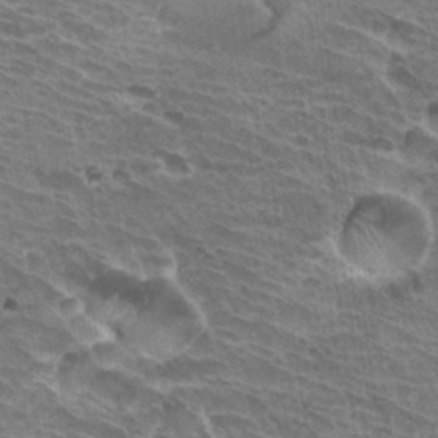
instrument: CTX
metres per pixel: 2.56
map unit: Hto
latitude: 31.2915
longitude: -41.5749
